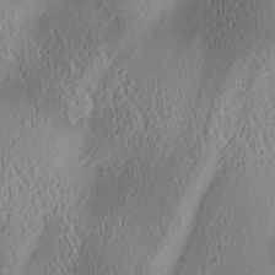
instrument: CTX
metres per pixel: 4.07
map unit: lAa
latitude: 4.8380
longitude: -117.4993
